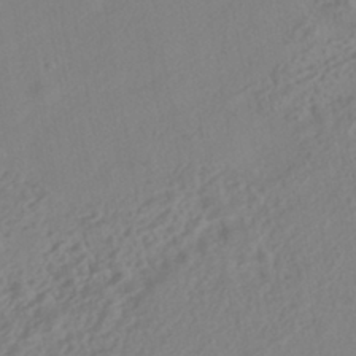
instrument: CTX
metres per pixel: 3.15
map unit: HNhu
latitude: -40.6518
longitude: 104.5007
